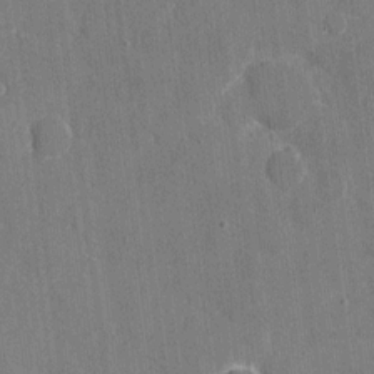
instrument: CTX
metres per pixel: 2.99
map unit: eHh
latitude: 7.3293
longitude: -67.9339
